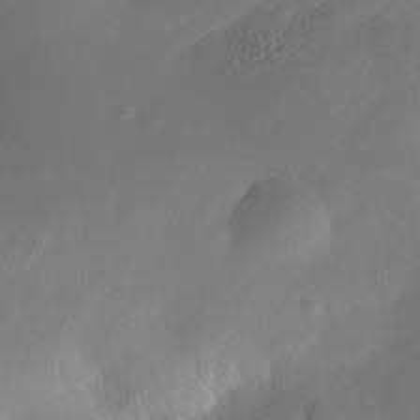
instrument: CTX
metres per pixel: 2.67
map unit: Nhe
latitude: -34.9542
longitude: -144.7813
